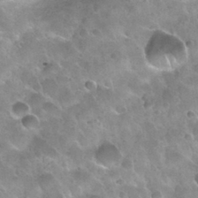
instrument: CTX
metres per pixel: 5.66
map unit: Nhu
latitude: 30.2523
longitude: -54.3278
